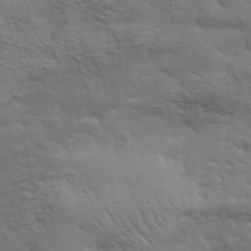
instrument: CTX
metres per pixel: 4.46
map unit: eHh
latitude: 36.6113
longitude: -81.0647
